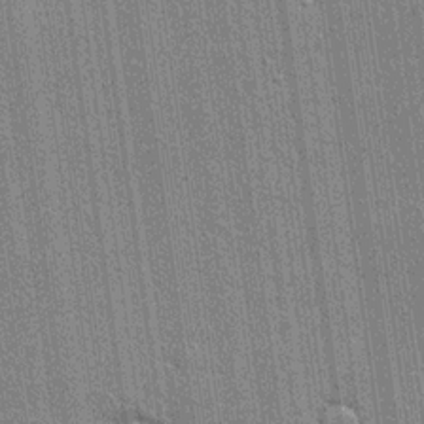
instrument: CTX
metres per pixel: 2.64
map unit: lHvf
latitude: 18.9513
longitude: 142.6896
